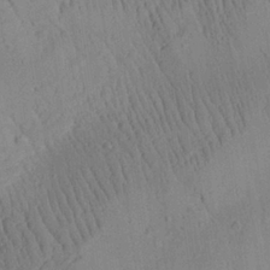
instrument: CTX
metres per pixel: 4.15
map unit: Aa
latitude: 26.4979
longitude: -141.5938
